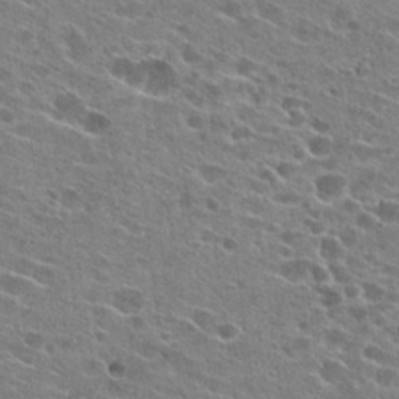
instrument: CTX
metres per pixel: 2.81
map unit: Hto
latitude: 23.9150
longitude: -42.6113
